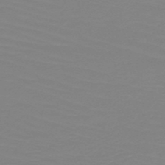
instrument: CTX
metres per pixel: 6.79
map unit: HNb
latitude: -49.2376
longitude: -50.9891
